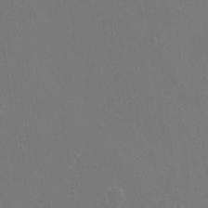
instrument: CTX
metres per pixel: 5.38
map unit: Ht
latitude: -15.6155
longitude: -41.1403
